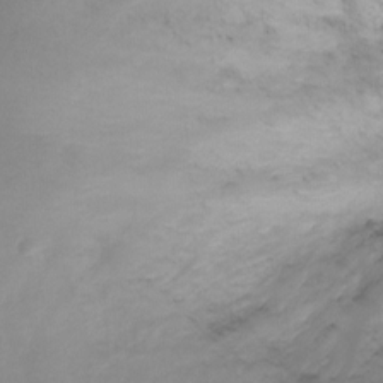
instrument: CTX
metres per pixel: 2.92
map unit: Ht
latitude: -3.7288
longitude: -28.9325
